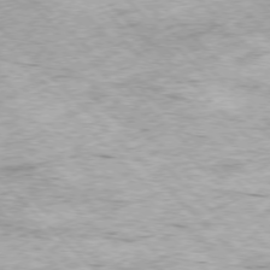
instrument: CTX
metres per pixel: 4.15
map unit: Hpe
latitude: -77.2565
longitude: 13.5966
